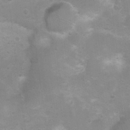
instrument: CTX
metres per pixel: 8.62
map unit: Nhu
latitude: 3.6694
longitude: -26.1200
